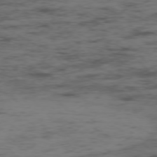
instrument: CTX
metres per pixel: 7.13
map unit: Ap
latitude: -76.5952
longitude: -82.5545
